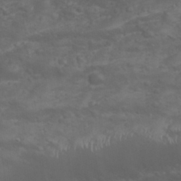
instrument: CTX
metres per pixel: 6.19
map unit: Nhu
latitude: 28.1389
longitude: -55.9339
